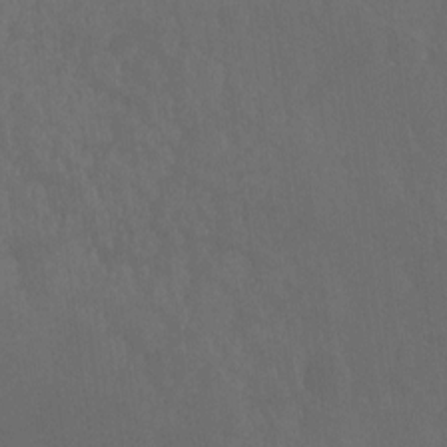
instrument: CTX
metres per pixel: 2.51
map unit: Ht
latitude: -9.0675
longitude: -38.7057
